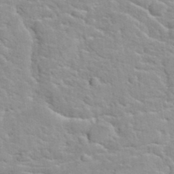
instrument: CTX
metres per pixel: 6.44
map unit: Hto
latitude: 35.5560
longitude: -51.7449
